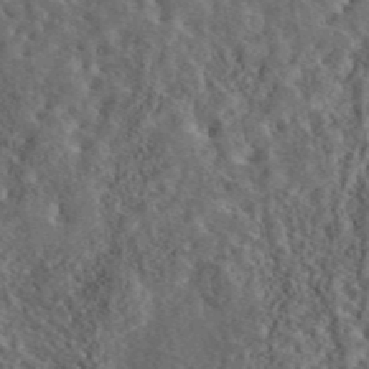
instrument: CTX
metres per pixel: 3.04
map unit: eAb
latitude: 43.9339
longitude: 115.5777
